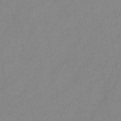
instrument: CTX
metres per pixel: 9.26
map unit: HNb
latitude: -45.7289
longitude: -38.8947
